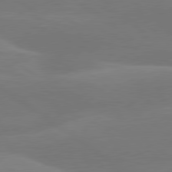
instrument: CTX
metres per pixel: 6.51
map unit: lApd
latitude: 79.8395
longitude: -148.6679
